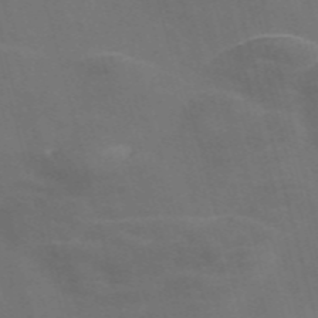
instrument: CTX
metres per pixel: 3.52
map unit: Nve
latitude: -57.8989
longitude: 65.5588
